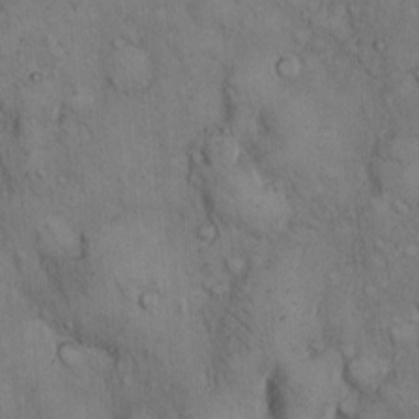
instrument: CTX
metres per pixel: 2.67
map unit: Hto
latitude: 11.4993
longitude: -59.0836
